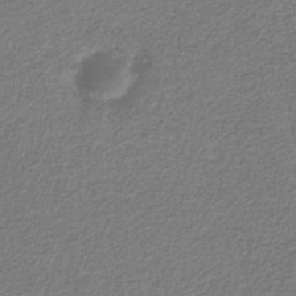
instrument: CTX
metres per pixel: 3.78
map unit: eAb
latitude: -39.2565
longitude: 52.1605
